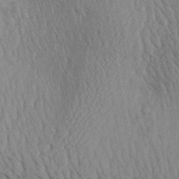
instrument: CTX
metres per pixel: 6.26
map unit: Aa
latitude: 30.4412
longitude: -135.2159
